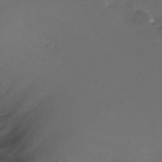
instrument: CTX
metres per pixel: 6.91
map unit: Nhe
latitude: -33.1431
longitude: -93.0269
